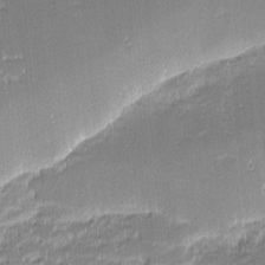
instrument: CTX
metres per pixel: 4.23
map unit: eHh
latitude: -2.2739
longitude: -82.2900
